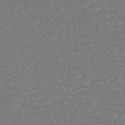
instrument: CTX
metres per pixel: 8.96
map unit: HNhu
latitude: -46.6518
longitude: 105.7666
